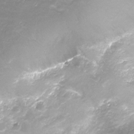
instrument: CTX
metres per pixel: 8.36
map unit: Ht
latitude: -16.4440
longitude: -43.7639
